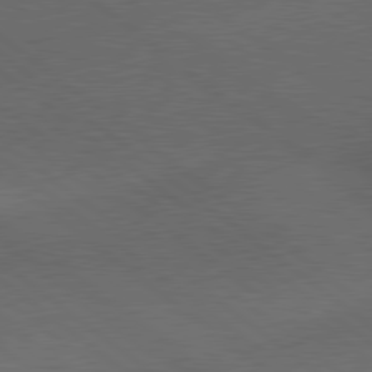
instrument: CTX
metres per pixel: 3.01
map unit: lApd
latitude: 79.3671
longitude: -176.2144
